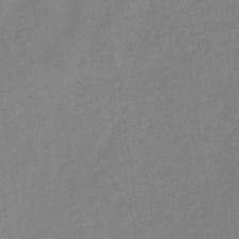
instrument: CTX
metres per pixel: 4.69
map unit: HNb
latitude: -43.9367
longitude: -39.5938
